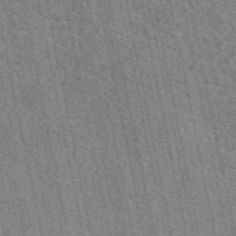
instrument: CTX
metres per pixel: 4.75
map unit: eAb
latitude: 50.7246
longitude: 114.6329
